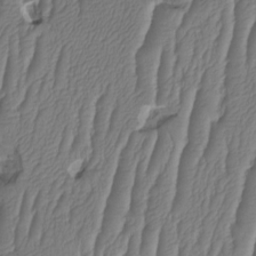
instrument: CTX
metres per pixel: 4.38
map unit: HNhu
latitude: -1.3888
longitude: 14.2362
